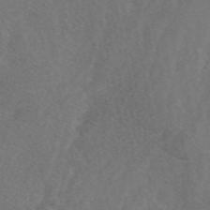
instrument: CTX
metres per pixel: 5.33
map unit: eAb
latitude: 48.2711
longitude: 118.5196
